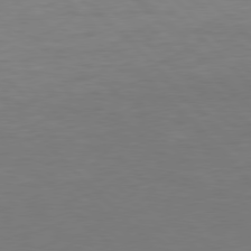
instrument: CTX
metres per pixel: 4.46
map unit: Hpe
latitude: 77.6505
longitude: -163.6883
